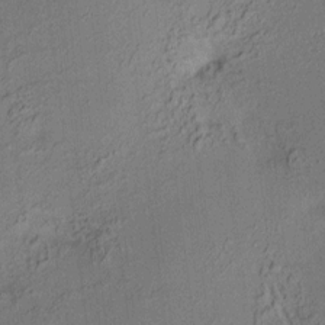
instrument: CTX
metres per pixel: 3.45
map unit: HNhu
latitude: 7.7072
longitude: 15.3510
